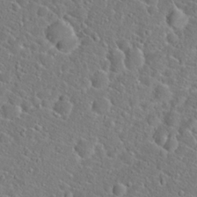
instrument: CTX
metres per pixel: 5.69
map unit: Hto
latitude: 20.7058
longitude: -44.8569
